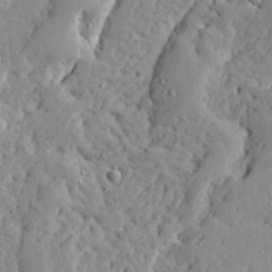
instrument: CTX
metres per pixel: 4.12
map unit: Ave
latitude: 13.4616
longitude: -133.6316
